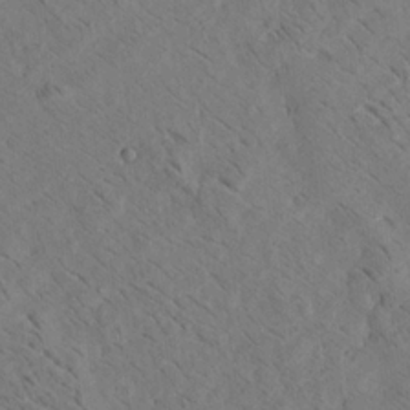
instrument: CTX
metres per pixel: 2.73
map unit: Aa
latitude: 22.1011
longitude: -140.2711
